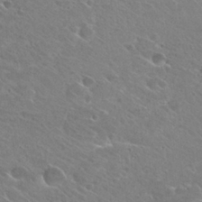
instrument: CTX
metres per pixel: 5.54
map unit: Hto
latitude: 27.1025
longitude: -39.7261
